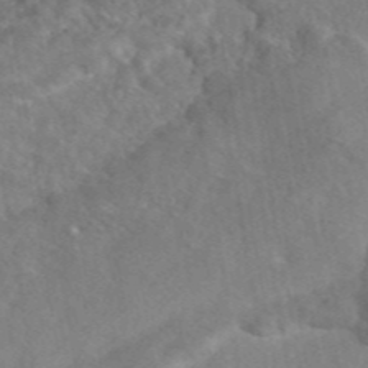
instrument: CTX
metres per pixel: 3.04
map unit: eAb
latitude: 45.6883
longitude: 109.1620
